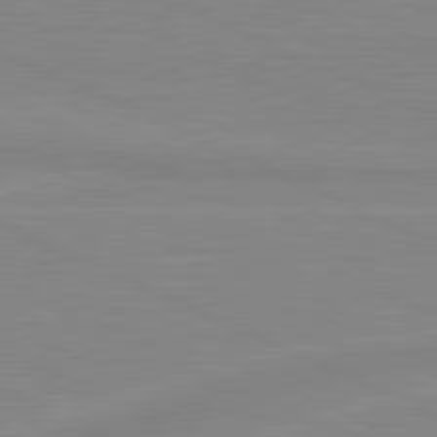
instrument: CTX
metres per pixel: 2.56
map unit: lApd
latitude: 81.4237
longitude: -173.0269
